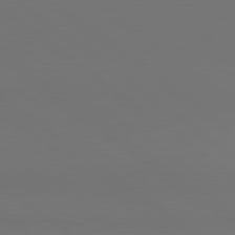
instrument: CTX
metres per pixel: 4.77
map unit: lApd
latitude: 80.9703
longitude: 154.1228
